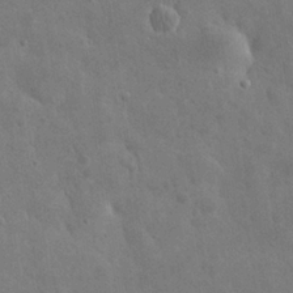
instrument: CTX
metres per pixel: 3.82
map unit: eHh
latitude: 25.5938
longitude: -65.5938
